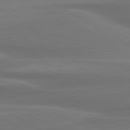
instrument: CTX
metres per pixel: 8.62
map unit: lApd
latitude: 79.1403
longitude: -115.1403
